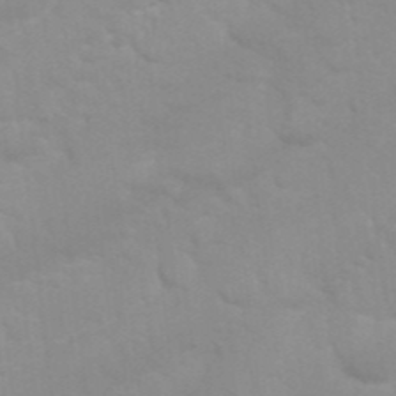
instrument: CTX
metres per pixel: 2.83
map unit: Nhu
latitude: 26.6680
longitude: -61.6127
